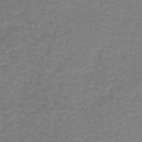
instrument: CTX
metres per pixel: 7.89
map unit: lHb
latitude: -42.4062
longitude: 67.1242
